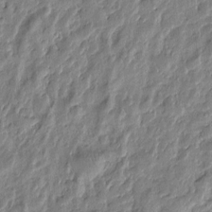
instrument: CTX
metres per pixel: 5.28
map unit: Htu
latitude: -1.3699
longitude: -178.8191
